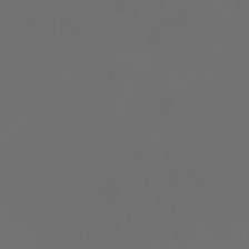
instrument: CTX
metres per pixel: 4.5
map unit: Htu
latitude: -6.4818
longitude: -71.5371
